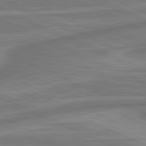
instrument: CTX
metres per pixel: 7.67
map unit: lApd
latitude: 81.4426
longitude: -175.5371
